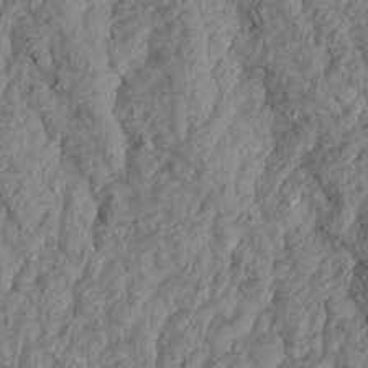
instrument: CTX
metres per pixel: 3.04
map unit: Aa
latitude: 18.1577
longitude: -145.9717
